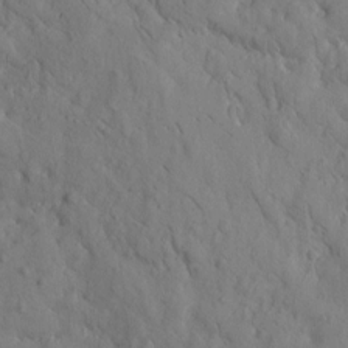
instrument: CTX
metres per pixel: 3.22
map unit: Htu
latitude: 1.2537
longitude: 179.2376
